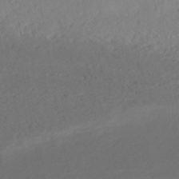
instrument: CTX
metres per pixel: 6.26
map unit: HNhu
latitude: -43.3698
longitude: 103.0486
